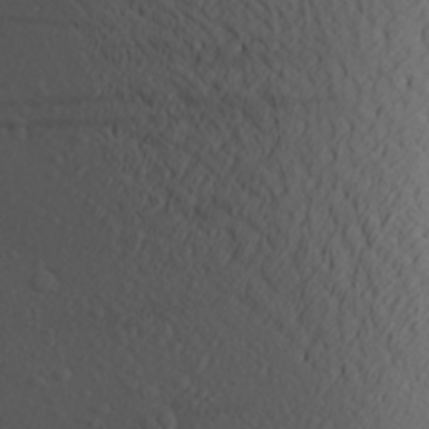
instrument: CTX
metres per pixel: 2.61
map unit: Aa
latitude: 26.4979
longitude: -144.4412
